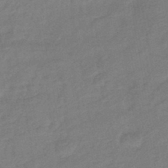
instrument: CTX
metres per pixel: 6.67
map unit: eHb
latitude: -42.2739
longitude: 82.8975
